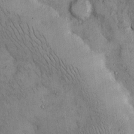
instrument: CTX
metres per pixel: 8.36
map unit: Hto
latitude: 12.5546
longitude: -59.9717
